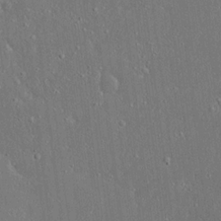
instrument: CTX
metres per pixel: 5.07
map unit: Ave
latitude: 17.7639
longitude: -140.0633
